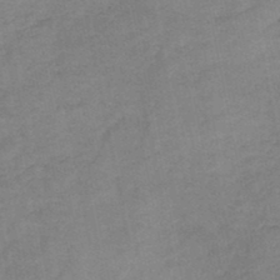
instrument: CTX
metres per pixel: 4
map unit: HNb
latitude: -45.8989
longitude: -36.1200
